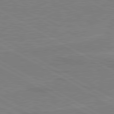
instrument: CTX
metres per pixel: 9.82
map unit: lApd
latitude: 80.4979
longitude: 121.8611
